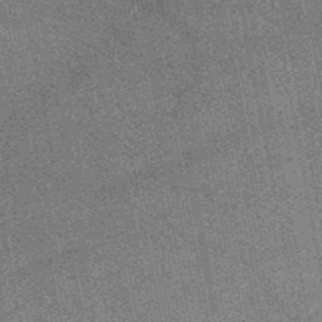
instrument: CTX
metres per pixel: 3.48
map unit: HNb
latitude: -52.1605
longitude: -42.6680
